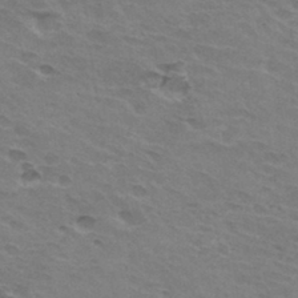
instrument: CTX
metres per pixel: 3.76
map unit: Hto
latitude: 32.6302
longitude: -43.6316
